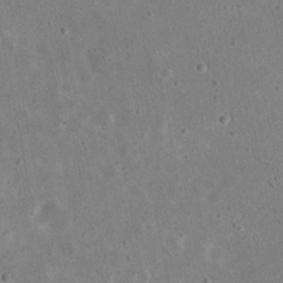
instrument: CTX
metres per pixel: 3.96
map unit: eHh
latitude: 21.6883
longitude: -68.2901
